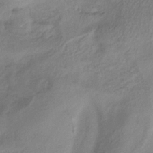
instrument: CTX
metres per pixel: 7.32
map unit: lHb
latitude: -33.7667
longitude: 66.1039
